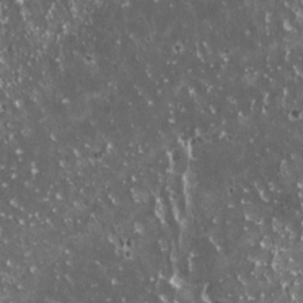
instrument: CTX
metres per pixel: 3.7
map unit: HNhu
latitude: 2.9702
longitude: 5.8233
